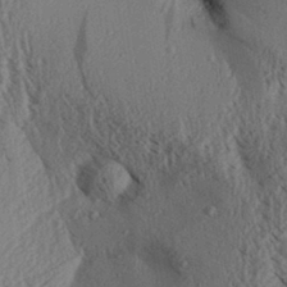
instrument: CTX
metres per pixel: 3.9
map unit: Aa
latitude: 31.0081
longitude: -138.1389
